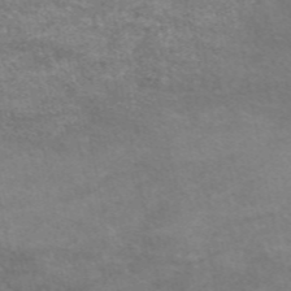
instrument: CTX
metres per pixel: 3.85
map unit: eAb
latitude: 48.7435
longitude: 122.4629
